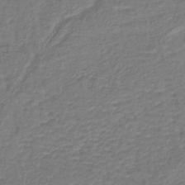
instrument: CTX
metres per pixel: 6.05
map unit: lHb
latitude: -42.6518
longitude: 78.7841
